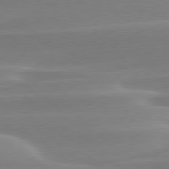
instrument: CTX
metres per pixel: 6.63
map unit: lApd
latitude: 79.1970
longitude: -114.5923
